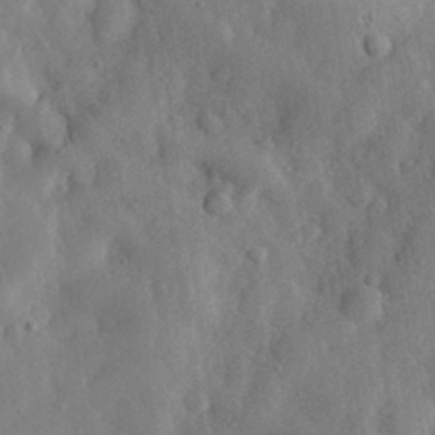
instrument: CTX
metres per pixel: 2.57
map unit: eHh
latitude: 30.3090
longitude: -77.6694
